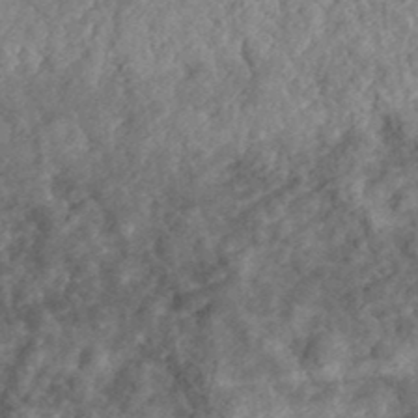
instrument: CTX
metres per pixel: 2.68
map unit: eHh
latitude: 35.7071
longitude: -79.0648
